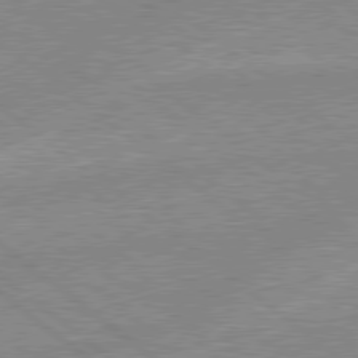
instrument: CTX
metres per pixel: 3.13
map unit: lApd
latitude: 78.8947
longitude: -144.0822
